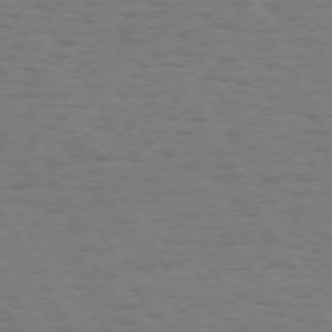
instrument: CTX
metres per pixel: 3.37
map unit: Hpe
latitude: 72.6302
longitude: -123.1403
